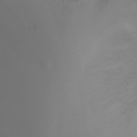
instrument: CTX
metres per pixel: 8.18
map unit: Ht
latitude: -6.1605
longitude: -25.8961
